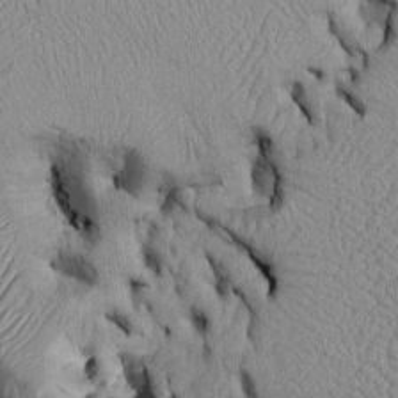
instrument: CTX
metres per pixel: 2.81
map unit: Htu
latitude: -6.4062
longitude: 155.9556
